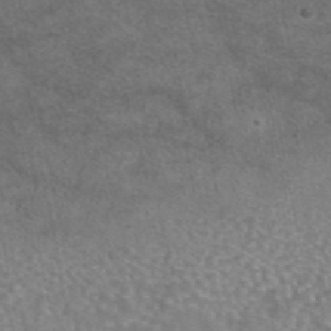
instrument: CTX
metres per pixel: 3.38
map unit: eAb
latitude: 44.8569
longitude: 108.2550
